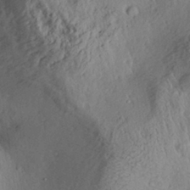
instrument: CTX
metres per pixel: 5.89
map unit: Aa
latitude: 29.2348
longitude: -135.4426
